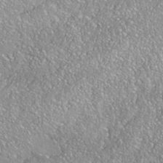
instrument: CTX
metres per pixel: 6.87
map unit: Nhe
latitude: -38.1984
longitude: 137.8611
